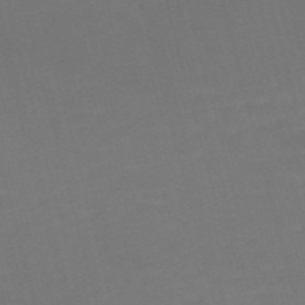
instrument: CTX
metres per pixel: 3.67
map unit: Nve
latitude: -59.0486
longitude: 58.1227
